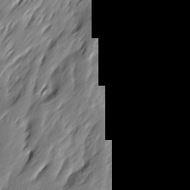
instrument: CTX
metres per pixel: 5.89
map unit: Ave
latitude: 15.2915
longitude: -135.8772
